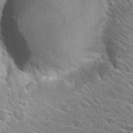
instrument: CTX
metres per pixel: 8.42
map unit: Hto
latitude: 24.1011
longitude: -36.7624
